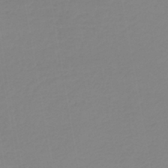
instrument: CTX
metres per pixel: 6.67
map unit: lHb
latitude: -44.0094
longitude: 60.7274
